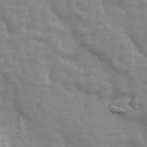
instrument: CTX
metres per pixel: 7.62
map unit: Ave
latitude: 13.7639
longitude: -105.4238
